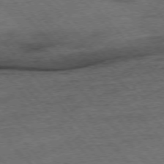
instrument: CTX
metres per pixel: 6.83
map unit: Hpe
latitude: -76.3306
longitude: -16.7624
